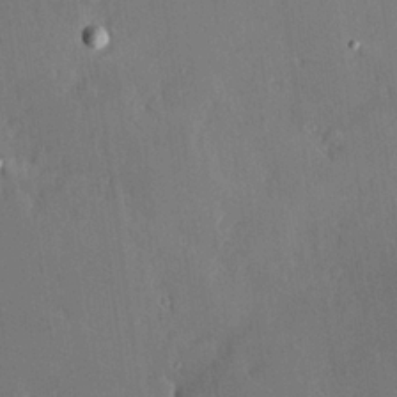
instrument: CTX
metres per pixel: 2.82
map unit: Hve
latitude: 24.9324
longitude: -93.0836
